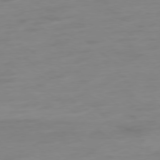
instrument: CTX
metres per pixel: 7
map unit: Ap
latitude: -79.0297
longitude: -67.1214
